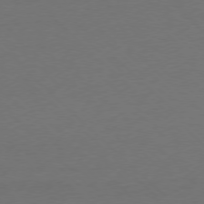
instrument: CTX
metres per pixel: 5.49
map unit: Ap
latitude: -77.6911
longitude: -92.0255
